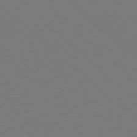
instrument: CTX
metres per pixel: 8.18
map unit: Hpe
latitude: 77.9717
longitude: -162.7813
